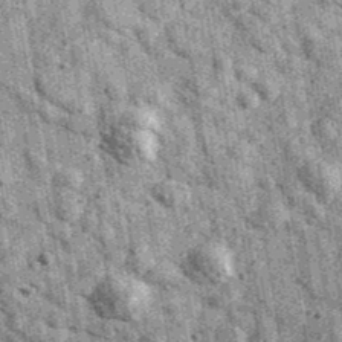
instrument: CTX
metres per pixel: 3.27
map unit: Ave
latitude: 40.5924
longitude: -106.7246
